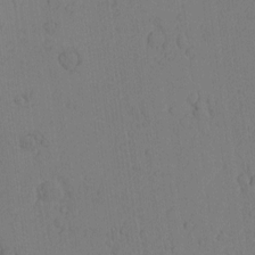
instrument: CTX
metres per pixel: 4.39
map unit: Nhu
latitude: -4.8030
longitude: -151.4048
